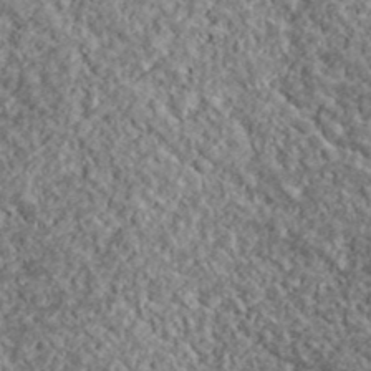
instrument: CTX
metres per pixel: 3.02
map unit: lHvf
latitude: 39.1214
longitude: -88.1011
